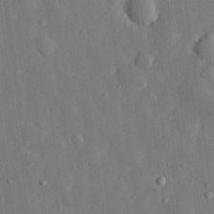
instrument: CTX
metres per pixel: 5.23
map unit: eHh
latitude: 28.8569
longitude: -79.3860
